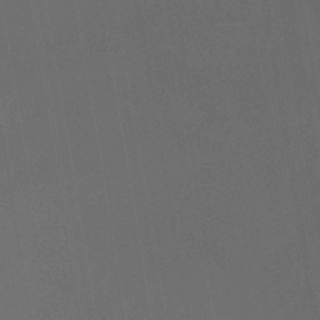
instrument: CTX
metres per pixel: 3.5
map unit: lHb
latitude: -41.9556
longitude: 78.2739
